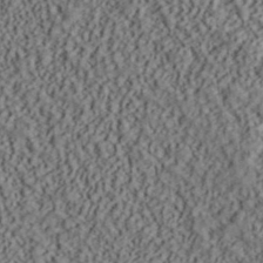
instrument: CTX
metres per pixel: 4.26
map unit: ANa
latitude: 39.8772
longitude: 28.2173
